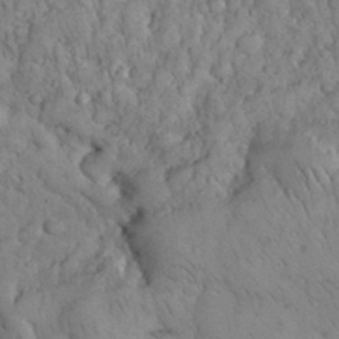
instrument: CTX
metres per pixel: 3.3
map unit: eHh
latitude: 32.4979
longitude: -65.7639
